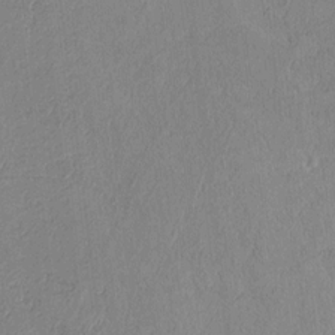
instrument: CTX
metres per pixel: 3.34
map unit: Htu
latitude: 3.5749
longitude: 152.2361
